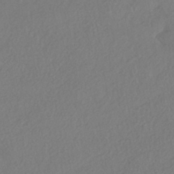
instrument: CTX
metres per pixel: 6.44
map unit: eHh
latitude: -41.7477
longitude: 118.8975
